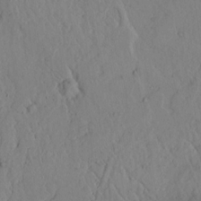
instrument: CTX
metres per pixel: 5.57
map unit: lAvf
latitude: 5.6883
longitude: 159.5966
